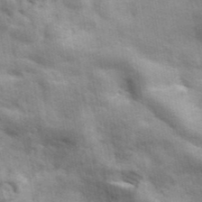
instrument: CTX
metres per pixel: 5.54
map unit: ANa
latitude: 42.1956
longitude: 17.1998
